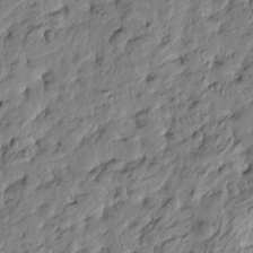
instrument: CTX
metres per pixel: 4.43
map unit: Htu
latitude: -3.5966
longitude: 178.8975
